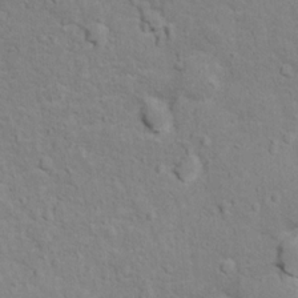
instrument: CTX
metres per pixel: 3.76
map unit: Hto
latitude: 12.1578
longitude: -38.6490
